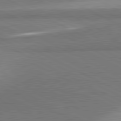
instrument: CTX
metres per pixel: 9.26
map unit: lApd
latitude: 81.4615
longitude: 158.0283
